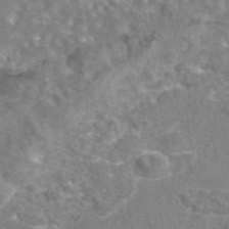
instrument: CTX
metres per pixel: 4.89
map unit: eAb
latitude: 44.5357
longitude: 107.1620
